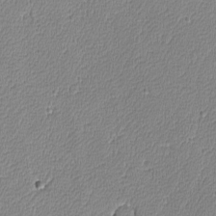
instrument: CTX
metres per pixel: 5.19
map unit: lAvf
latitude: -8.4818
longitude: -114.0255
